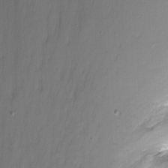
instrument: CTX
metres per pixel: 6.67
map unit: Nhu
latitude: -11.2565
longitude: -45.8583
